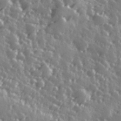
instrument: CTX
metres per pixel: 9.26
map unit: Hve
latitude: 27.5938
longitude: 146.9353
